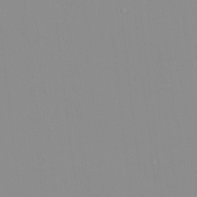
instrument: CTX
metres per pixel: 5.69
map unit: HNhu
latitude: -1.0865
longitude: -6.3278
